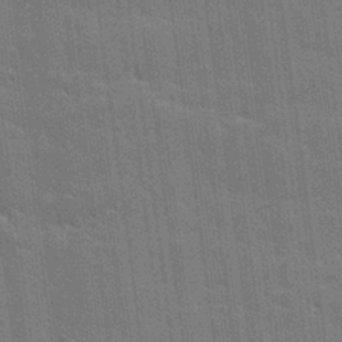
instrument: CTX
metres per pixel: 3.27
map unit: lHvf
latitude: 27.0081
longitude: 141.0486
